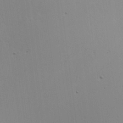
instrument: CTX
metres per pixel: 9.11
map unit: Hve
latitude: 17.9717
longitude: 149.5022
